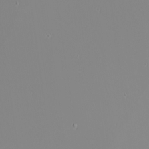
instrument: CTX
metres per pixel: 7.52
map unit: Nhu
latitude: -4.5762
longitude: -80.3278
